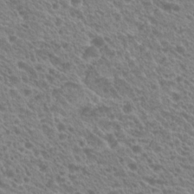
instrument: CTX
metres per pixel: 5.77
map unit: Hto
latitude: 21.7828
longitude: -38.0822
